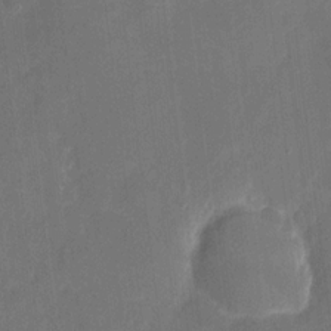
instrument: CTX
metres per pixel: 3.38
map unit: eHh
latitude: 5.5560
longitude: -69.5938
